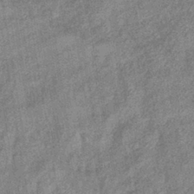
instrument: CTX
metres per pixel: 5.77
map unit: eHb
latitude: -39.2376
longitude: 79.2376
